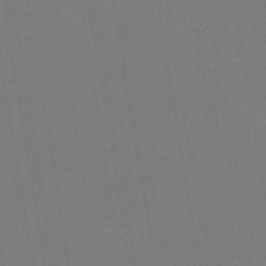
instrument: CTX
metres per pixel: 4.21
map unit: eHb
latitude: -49.2187
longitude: 84.2739
